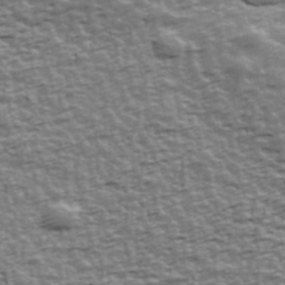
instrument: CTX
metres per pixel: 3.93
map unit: Ave
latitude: 42.3656
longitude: -112.9703
